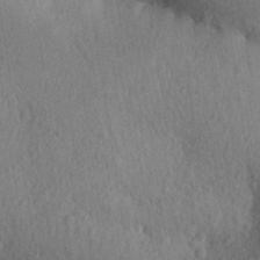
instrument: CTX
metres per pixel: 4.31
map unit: Aa
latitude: 30.0444
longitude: -146.9892
